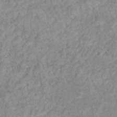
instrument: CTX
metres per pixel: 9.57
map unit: Nhu
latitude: 17.5182
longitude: -34.4601
